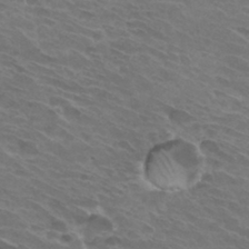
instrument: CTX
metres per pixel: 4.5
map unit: Hto
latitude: 32.4223
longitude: -43.9528
